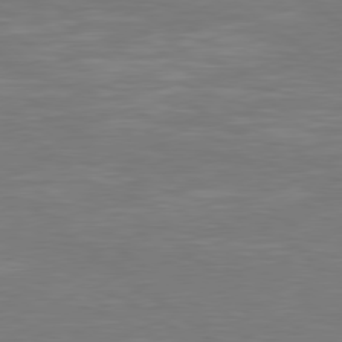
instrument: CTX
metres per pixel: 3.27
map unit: Hpe
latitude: 78.7058
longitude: -126.2334
